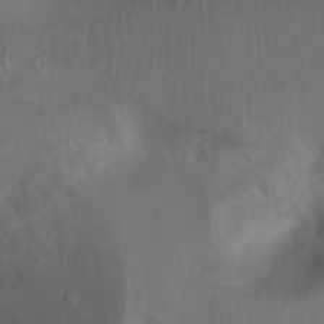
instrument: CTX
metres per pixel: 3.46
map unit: Ht
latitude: 3.7638
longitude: -28.5168
